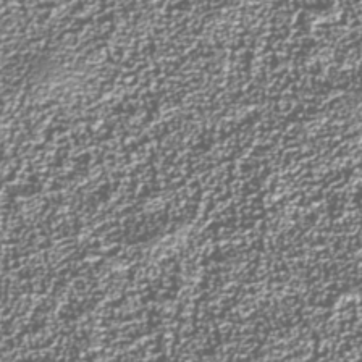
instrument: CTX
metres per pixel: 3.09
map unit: Nhu
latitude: -38.6330
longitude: -83.2537
